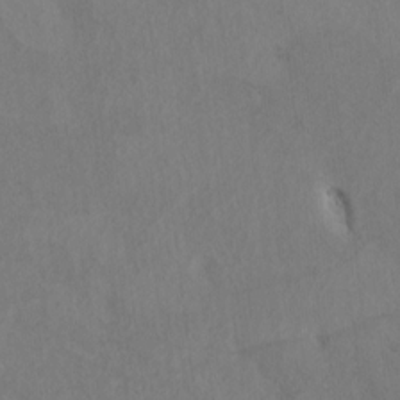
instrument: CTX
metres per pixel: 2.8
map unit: Htu
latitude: 2.6112
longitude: 147.9178
